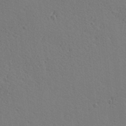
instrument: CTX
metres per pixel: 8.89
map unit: lAa
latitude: 12.7813
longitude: -108.3467
